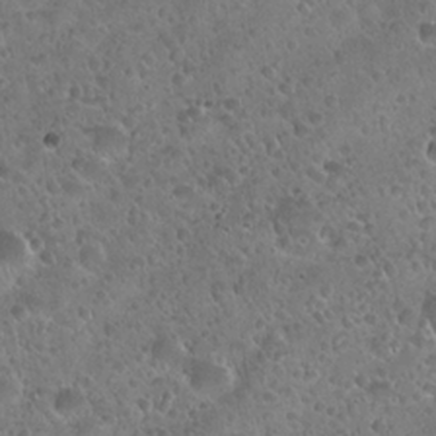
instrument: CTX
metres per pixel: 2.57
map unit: Hto
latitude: 22.6301
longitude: -54.4790
